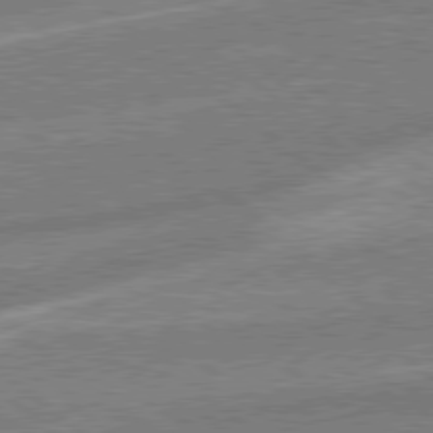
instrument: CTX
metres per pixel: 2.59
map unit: Hpe
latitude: 78.9703
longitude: -170.1767
